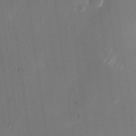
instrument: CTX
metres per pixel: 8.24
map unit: Nhu
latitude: -28.6896
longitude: -69.5938
